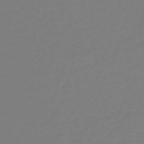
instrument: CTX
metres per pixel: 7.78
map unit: eHb
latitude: -47.1053
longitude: 86.6519
